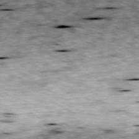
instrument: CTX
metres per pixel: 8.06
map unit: Ap
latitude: -80.3684
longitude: -90.7813
